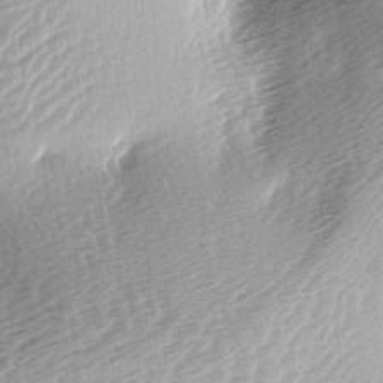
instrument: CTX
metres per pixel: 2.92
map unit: lAa
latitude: -4.0094
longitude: -126.6680
